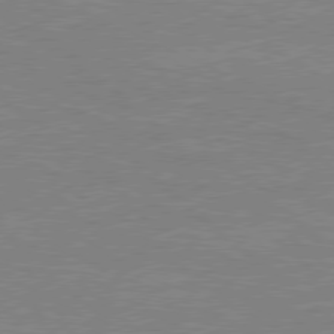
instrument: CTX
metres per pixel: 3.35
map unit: Hpe
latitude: 78.1956
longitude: -123.0081
